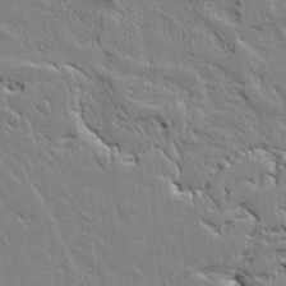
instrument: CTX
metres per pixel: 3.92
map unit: Aa
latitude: 12.6869
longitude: -125.6882
